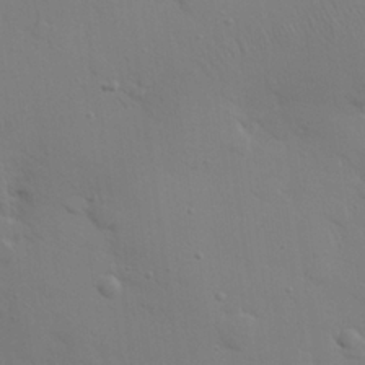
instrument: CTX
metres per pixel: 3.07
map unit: eHh
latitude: 25.4237
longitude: -69.8772
